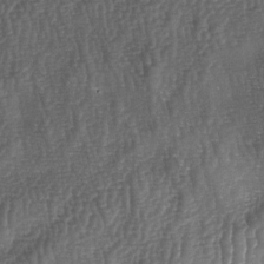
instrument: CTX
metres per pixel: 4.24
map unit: lAa
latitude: -5.6910
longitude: -127.5938
